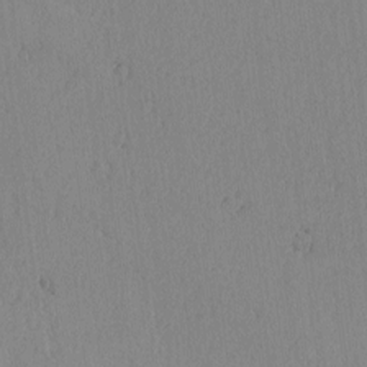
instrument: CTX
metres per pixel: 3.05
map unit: lAvf
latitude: -5.7099
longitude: -114.9513
